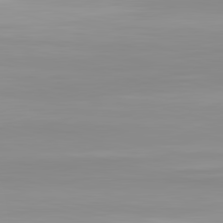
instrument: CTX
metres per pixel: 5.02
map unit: lApd
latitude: 82.6301
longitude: -137.2348
